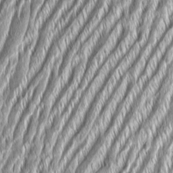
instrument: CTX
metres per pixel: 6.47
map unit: Aa
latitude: 8.1011
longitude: -131.6127
